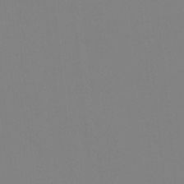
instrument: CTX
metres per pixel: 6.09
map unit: Ave
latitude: 3.3670
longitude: -112.8002
